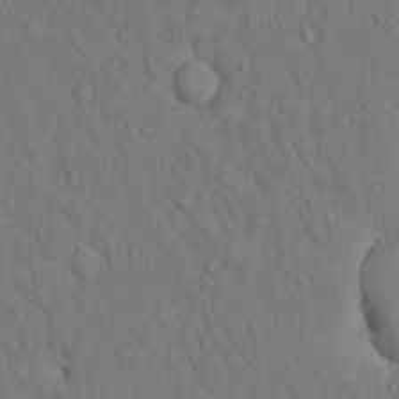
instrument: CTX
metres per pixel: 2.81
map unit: Hto
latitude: 13.7450
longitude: -61.7449
